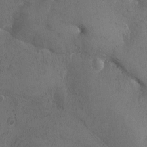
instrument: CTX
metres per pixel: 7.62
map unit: Ave
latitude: -9.8233
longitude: -117.9150
